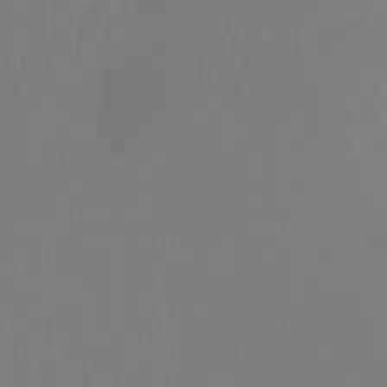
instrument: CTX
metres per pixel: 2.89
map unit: Ht
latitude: -8.0472
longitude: -31.6883
